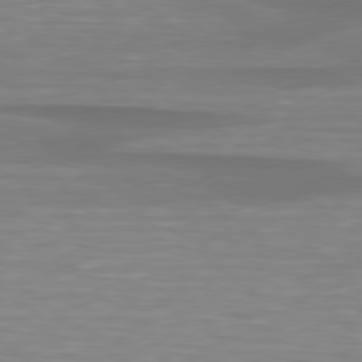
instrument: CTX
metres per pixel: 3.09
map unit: lApd
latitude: 79.1970
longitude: -89.0270
